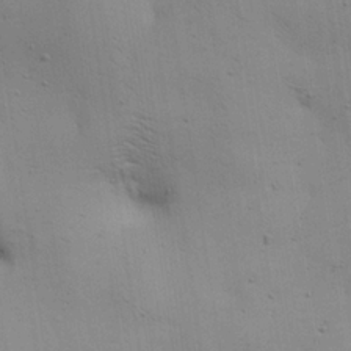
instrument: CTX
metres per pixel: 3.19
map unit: Aa
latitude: 22.4412
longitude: -142.0444
